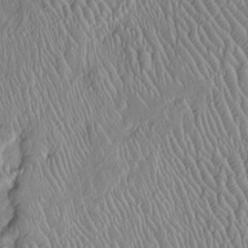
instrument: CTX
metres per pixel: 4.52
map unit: Htu
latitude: -6.2361
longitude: 153.2565
